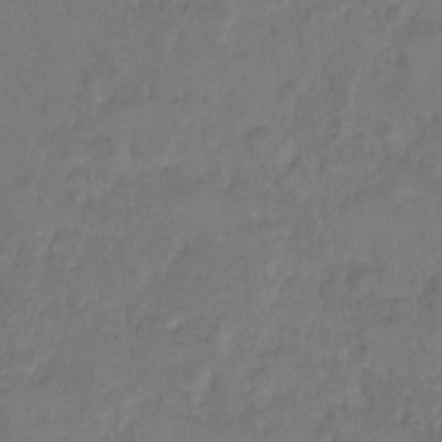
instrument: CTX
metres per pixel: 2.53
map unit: Hto
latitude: 7.1781
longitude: -61.5938
